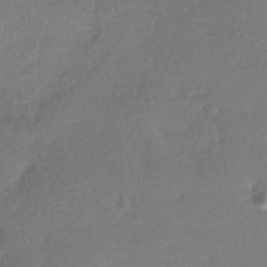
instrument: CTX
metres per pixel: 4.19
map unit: HNhu
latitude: -41.1242
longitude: 97.9367
